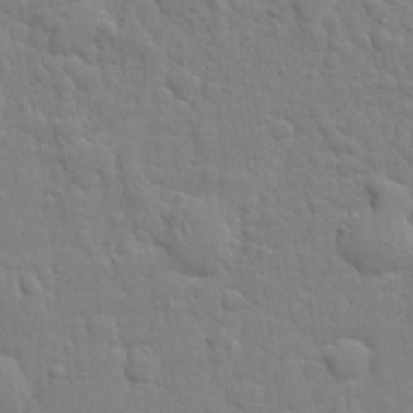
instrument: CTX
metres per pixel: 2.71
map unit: lHvf
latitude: 21.8773
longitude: 141.3132
